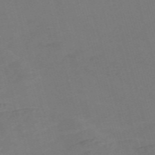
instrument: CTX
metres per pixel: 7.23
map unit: Nve
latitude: -58.6707
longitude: 58.3495
